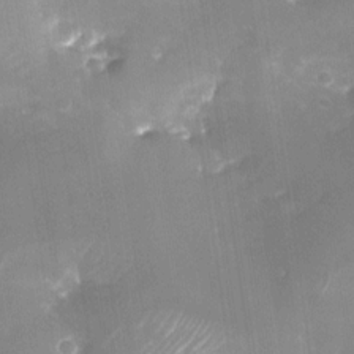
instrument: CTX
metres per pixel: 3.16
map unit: Nhu
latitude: -28.3117
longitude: -62.8758
